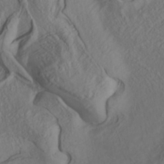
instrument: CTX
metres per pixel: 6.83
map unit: Nhe
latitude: -36.7652
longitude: 138.2929
